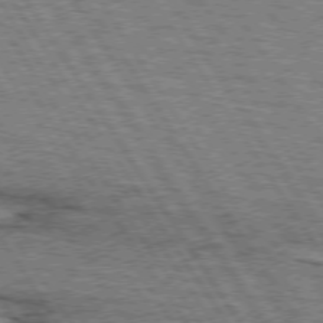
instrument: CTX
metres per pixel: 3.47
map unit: lApd
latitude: 73.9906
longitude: -77.9150
